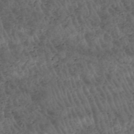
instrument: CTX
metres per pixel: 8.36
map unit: HNhu
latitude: -47.8989
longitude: 28.6707
